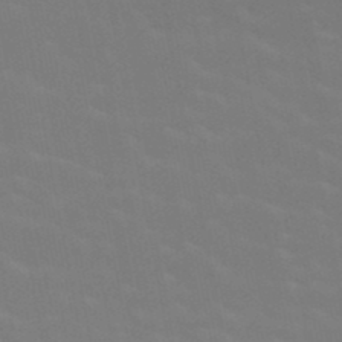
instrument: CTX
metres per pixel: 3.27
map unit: HNb
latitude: -49.3321
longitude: -48.2334
